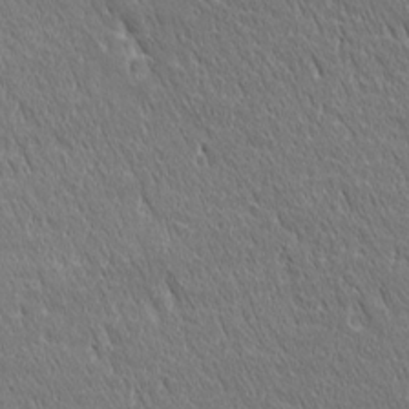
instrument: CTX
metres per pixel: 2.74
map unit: Ave
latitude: 21.0270
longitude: -137.1970
